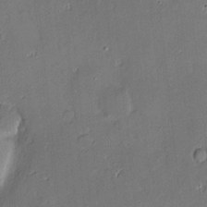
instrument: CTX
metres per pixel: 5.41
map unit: Nve
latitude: -8.9164
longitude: 175.3320
